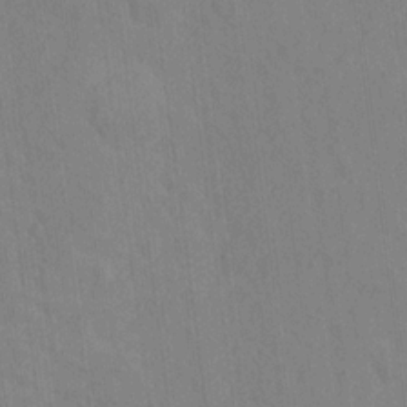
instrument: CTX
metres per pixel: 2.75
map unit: Hto
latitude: 13.8395
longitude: -36.0444
